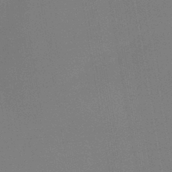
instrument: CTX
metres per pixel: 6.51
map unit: lHb
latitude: -41.7855
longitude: 78.1983
